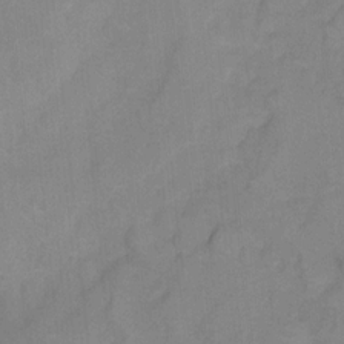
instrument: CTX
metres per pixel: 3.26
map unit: Ht
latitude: 7.8583
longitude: -37.9528
